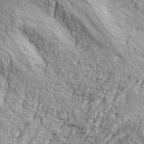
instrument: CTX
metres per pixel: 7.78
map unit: lHvf
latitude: 36.5168
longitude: -90.0255
